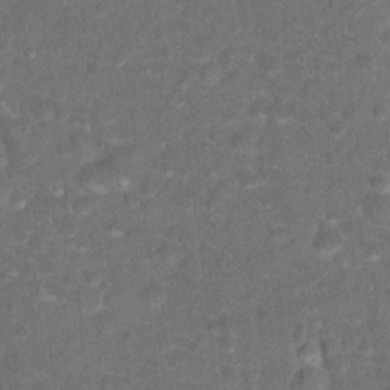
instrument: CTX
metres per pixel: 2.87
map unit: Hto
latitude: 17.9339
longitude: -40.4978
